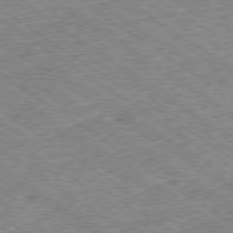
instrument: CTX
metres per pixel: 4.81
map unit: Ap
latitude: -79.3698
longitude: -51.5560
